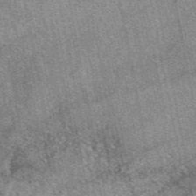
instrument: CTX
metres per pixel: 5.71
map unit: eAb
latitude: 50.1011
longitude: 114.9353
